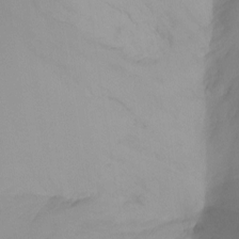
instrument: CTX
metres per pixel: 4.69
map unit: Ht
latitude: -8.1795
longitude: -30.2145
